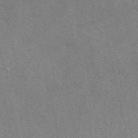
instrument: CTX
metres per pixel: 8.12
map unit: eAb
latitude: 50.7813
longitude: 107.9367
